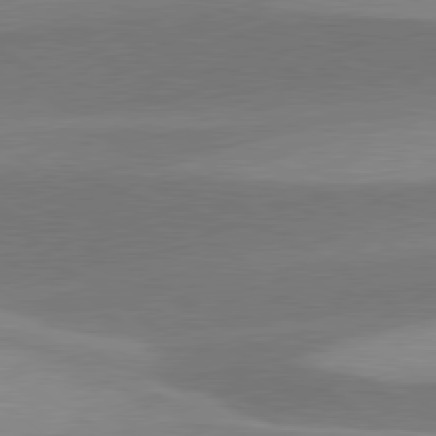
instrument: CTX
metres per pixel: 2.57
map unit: lApd
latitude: 79.8584
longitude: -94.2334
